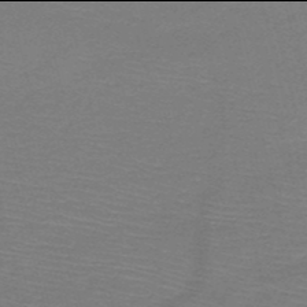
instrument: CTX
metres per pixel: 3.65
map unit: HNb
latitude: -50.0094
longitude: -41.7449
